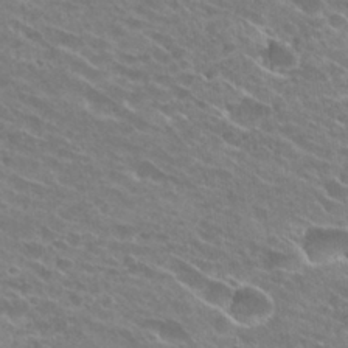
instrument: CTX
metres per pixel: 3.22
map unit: Hto
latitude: 26.1200
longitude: -42.1578
